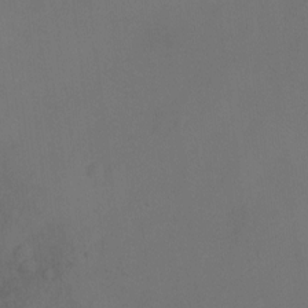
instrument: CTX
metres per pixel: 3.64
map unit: Hto
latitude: -12.0472
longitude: -39.9906
